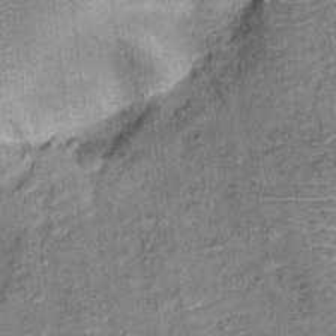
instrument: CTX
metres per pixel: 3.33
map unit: Ht
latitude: 11.1970
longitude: -38.6112
